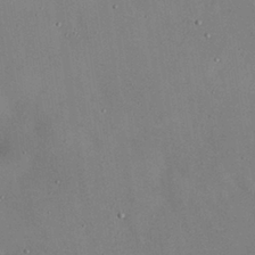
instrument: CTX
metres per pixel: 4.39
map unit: Nhu
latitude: 28.9136
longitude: -70.9702
